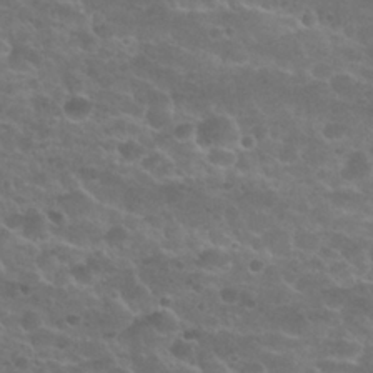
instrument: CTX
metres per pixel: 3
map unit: Nhu
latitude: 25.4993
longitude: -51.5560
